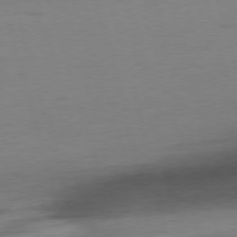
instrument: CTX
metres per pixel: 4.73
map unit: Ap
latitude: -76.2550
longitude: -73.5372
